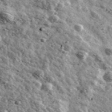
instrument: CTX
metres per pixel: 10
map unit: Ave
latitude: 41.1025
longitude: -107.6127
